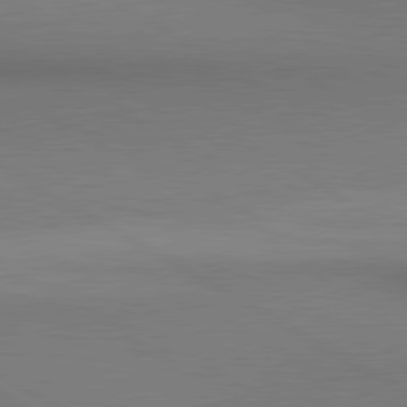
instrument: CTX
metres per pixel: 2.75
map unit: lApd
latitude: 80.8002
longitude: 147.5021
